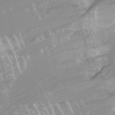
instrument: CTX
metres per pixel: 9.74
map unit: HNhu
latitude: -26.9919
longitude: 74.1417
